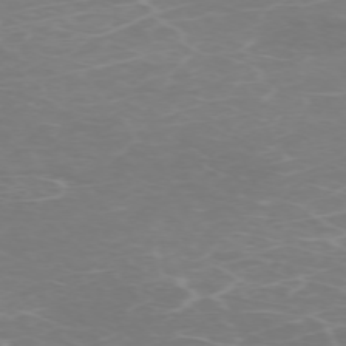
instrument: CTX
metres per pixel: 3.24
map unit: Hpe
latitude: -71.7289
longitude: 9.9556
